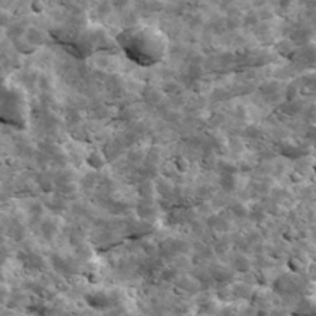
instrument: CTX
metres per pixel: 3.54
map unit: Ave
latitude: 17.5560
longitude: -134.6868
